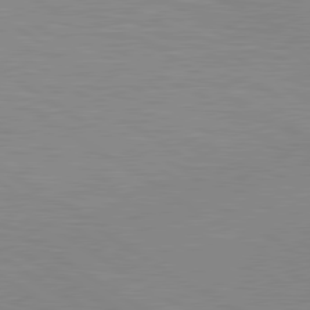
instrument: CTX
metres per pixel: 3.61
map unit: lApd
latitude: 80.2333
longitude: 131.6344
